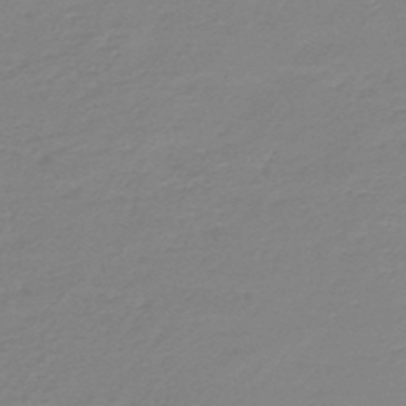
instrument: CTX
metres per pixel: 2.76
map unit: HNb
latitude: -46.5384
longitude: 52.5195
